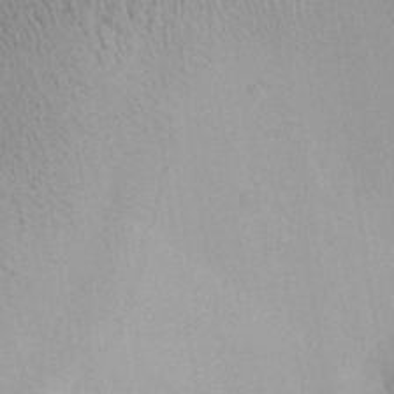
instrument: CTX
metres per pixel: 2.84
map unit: Aa
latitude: 28.1578
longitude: -135.8772
